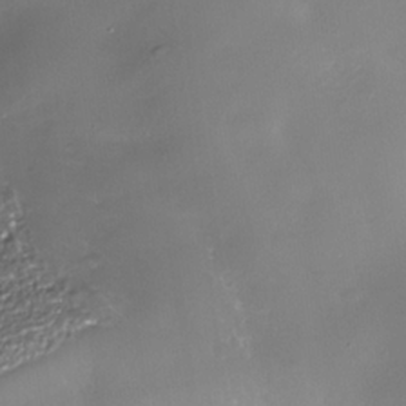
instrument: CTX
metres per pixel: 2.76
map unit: Nhe
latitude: -35.6911
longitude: -92.0255
